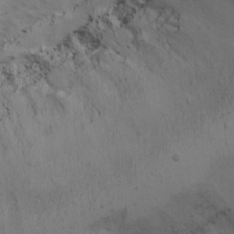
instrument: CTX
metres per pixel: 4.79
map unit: Ave
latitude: 13.3293
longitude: -102.9136
